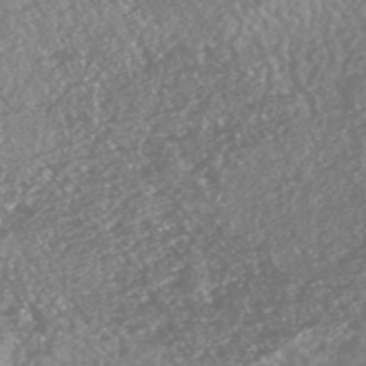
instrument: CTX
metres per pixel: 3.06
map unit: HNhu
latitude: -47.1431
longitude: 97.5588
